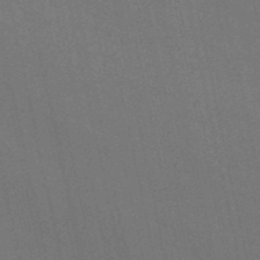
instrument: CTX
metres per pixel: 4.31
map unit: HNb
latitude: -49.3699
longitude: 59.3887
